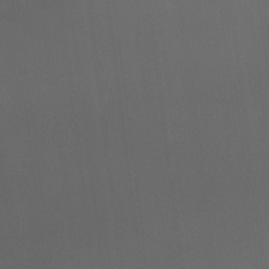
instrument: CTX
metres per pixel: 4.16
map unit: Aa
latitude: -8.7274
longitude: -78.7813
